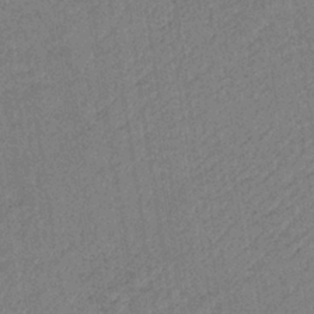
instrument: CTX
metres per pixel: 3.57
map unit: HNb
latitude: -33.9556
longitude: 62.6140
